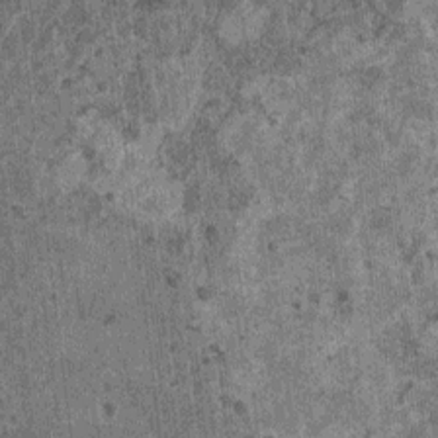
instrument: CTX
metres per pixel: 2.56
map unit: HNhu
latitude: 0.9891
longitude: 5.2376
